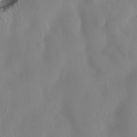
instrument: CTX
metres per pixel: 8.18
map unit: HNhu
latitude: 3.3292
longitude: -5.6694
